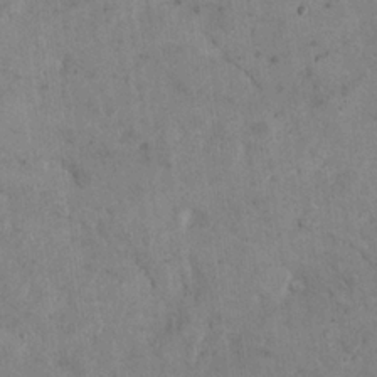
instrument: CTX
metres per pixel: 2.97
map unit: eHh
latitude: 21.4616
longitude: -61.0836
